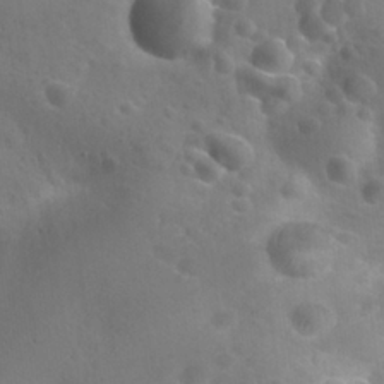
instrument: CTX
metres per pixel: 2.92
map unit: Nhu
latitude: 26.9136
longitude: -55.8583
